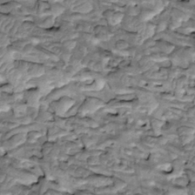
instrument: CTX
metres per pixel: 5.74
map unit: Htu
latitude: -3.0108
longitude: 150.2739
